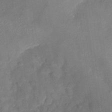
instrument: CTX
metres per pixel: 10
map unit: Nhu
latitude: -27.4076
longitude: -57.6504
